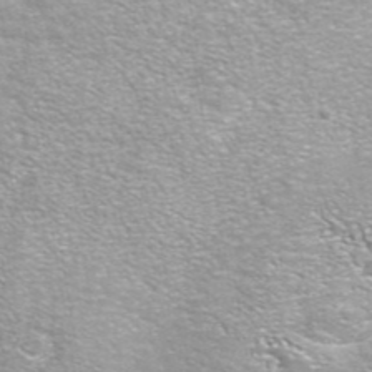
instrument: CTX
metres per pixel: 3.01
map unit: eAb
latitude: 42.3278
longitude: 105.9745
